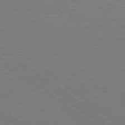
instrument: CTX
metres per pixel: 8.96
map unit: Ap
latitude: -79.1998
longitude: -78.5168
